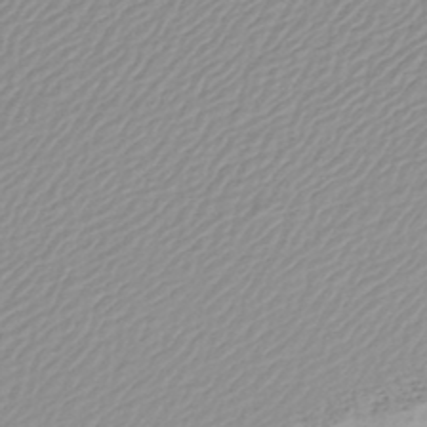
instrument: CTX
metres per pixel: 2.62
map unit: lHb
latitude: -40.8975
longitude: 70.0850
